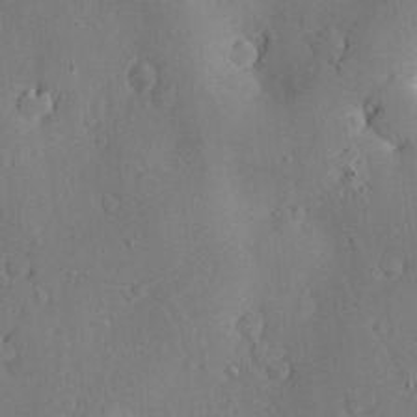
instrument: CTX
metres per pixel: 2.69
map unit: Nve
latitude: -7.8611
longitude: 174.8407
